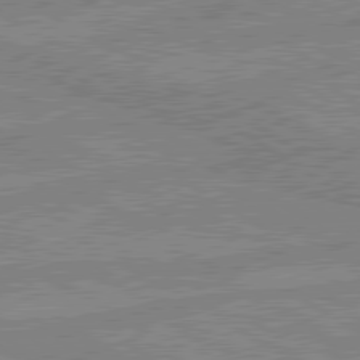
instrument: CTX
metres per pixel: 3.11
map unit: lApd
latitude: 80.2522
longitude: -174.5924
